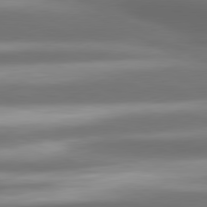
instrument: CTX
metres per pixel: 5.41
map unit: lApd
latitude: 80.7246
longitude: -141.9906
